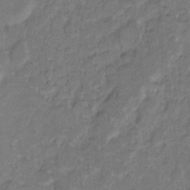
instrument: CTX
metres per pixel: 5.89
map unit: eHh
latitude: 7.4237
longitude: -63.3104
